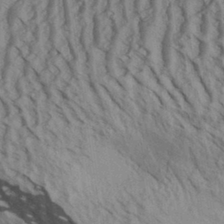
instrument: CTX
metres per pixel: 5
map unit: Aa
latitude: 30.3279
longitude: -138.3089
